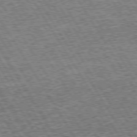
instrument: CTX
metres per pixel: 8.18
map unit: Hpe
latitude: 73.9528
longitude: -139.6883
